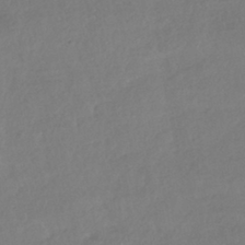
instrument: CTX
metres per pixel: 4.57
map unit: HNhu
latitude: -41.3132
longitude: 97.2376
